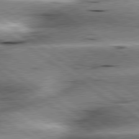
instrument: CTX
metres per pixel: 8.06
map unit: lApd
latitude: 79.8773
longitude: -141.3859
